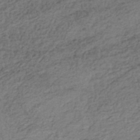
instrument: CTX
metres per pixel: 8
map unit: HNhu
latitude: -42.2172
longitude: 107.3510
